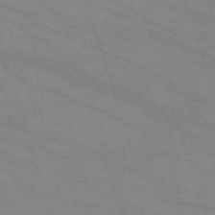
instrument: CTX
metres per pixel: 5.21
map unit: eHh
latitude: -64.1228
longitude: 52.4818
